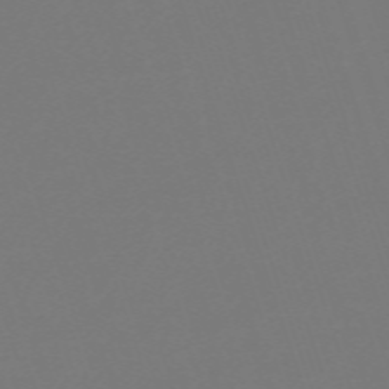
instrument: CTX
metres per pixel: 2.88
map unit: eHh
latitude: -63.5966
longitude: 53.4643
